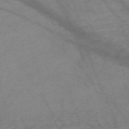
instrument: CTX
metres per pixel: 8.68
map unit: Nve
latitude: -58.8596
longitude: 64.4440
